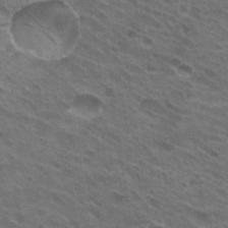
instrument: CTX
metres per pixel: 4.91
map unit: Hto
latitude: 30.9703
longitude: -43.4238
